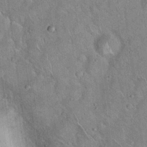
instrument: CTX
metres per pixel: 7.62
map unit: Hto
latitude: 17.7261
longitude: -52.3845
